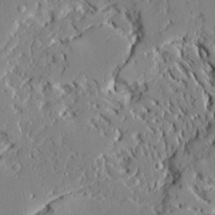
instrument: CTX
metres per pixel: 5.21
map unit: Ave
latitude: 21.6127
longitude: -128.1956
